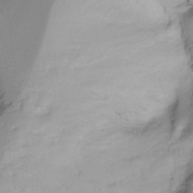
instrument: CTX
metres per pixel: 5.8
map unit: Ht
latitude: -13.1242
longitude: -45.0269
